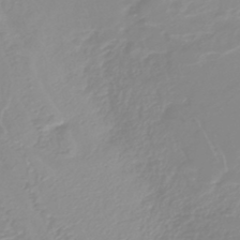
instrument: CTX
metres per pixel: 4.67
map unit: lHb
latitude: -44.3873
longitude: 54.3873
